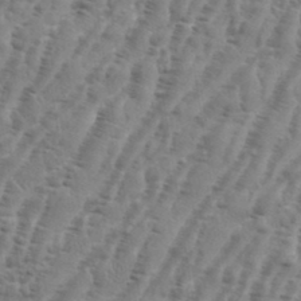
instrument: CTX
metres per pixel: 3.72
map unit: eHh
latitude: 36.4223
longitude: -136.5546
